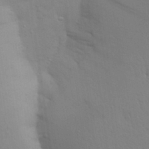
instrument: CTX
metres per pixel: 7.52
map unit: Aa
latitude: 28.5923
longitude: -147.0837
